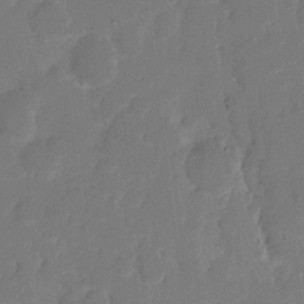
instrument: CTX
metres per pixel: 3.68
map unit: eHh
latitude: 8.7813
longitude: -65.7450
